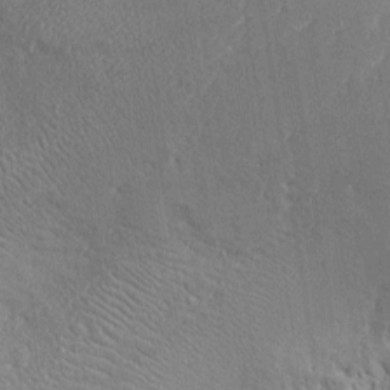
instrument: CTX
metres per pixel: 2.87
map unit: Htu
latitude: -6.9541
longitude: 155.4643
